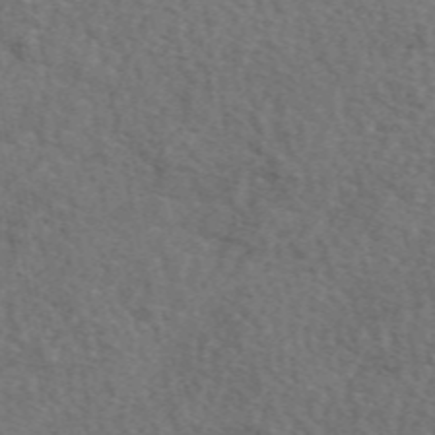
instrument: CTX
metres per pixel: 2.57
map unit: eAb
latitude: 49.8016
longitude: 113.4455
